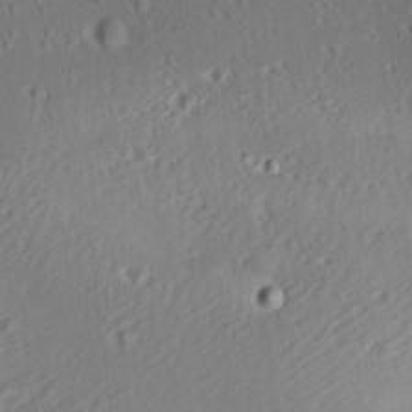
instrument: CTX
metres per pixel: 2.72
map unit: Aa
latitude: 12.5546
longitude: -143.3671
